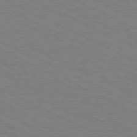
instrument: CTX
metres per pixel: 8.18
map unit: Ap
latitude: -82.0472
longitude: -71.9906
